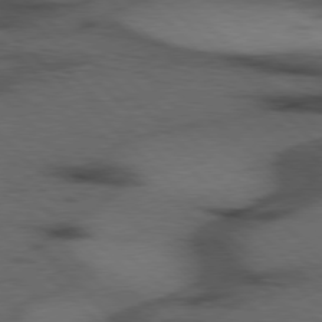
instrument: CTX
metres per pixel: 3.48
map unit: Hpe
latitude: 77.2348
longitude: -155.0269
